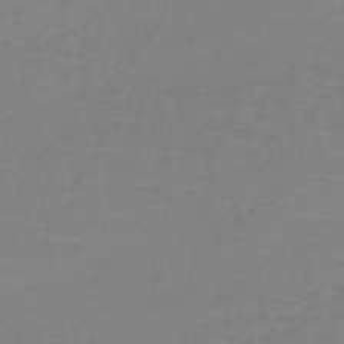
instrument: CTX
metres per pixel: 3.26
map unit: lHb
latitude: -41.4076
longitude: 60.1417
